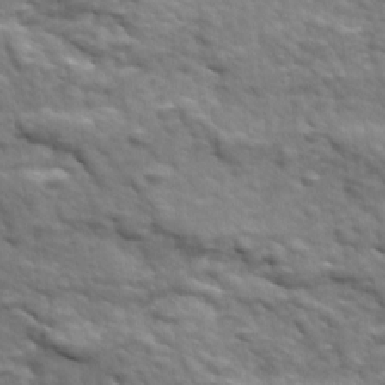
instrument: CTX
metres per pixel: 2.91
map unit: Ave
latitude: 18.0444
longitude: -132.3656
